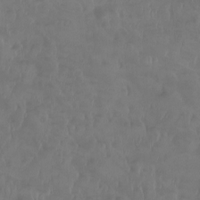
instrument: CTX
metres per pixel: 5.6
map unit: Htu
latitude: -14.6519
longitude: -46.5546
